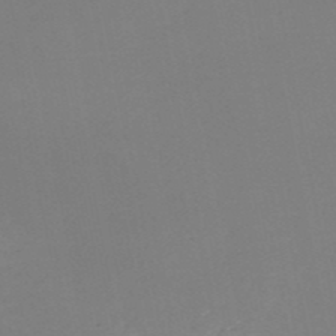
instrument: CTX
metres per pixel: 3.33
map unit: HNb
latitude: -50.9164
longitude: -52.0444
